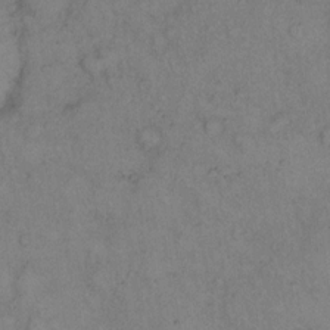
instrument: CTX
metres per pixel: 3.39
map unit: eHh
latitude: 15.0270
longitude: -63.3104
